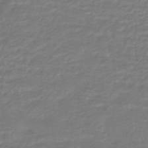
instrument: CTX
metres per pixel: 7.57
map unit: HNhu
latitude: -47.0108
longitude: 96.6897
